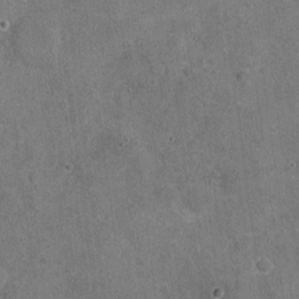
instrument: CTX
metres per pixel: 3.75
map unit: Nhu
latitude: -17.5022
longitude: -56.2144
